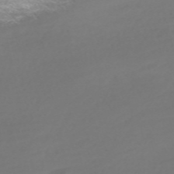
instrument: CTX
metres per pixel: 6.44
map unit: Nve
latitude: -59.0486
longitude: 57.5210
